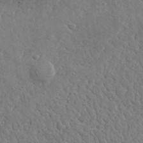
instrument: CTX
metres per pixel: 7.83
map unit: lHvf
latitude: 35.7638
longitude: -87.2159
